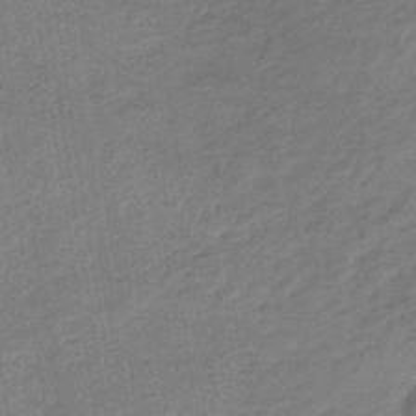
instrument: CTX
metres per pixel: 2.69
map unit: lHb
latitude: -34.8219
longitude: 68.6896
